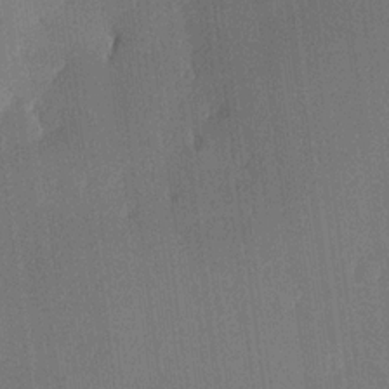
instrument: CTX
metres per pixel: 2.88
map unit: lHvf
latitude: 20.3090
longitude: 144.3495
